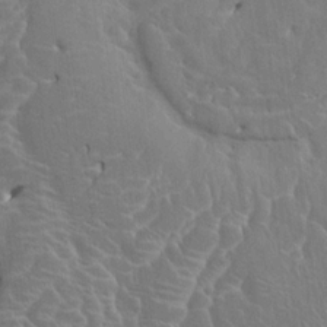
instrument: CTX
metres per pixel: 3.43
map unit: HNhu
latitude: 5.1214
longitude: 3.8422
